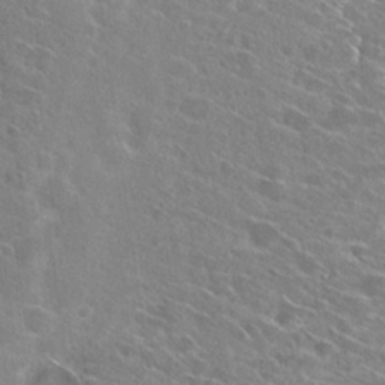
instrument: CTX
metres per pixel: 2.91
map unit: Hto
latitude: 25.1592
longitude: -43.5749
